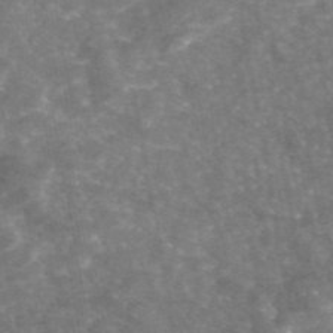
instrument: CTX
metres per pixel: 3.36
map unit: eAb
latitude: 45.9528
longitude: 120.7085
